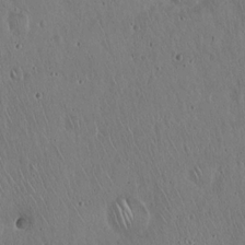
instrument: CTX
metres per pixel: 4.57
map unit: Hto
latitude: 17.8772
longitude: -59.4238
